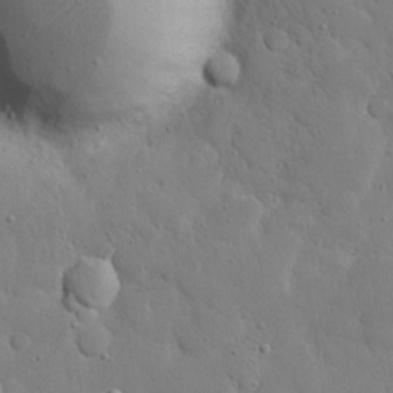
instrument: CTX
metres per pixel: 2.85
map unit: eHh
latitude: 21.2726
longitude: -62.7436
